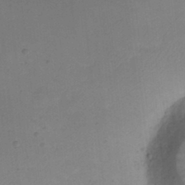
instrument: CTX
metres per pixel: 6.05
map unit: eHh
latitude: 23.4048
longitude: -70.5357
